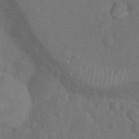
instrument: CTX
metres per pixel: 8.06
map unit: Nhu
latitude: 12.6113
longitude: -28.1767
